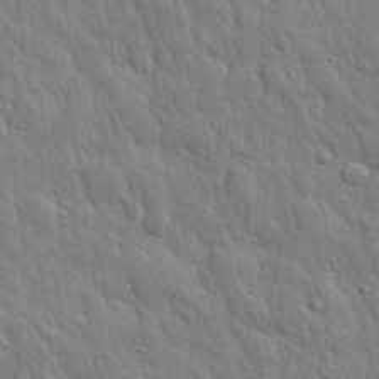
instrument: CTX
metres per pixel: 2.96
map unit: eHh
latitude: 31.7450
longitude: -79.0270
